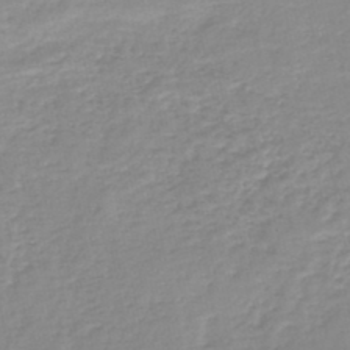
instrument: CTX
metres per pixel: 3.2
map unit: lHb
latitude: -46.1228
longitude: 64.8219
